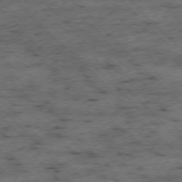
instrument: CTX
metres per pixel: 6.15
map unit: Ap
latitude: -76.6518
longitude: -86.8947
